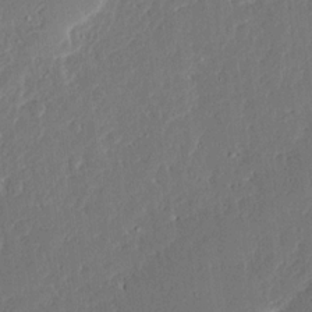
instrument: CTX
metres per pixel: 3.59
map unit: Ave
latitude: 15.5372
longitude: -138.9325
